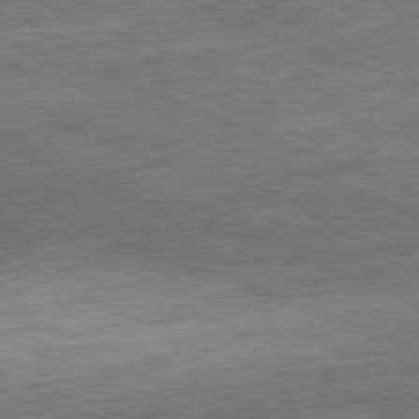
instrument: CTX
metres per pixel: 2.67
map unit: Hpe
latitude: -81.9745
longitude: 15.3321
